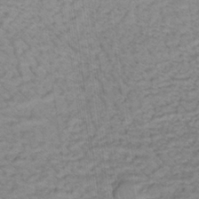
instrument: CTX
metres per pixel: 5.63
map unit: lHb
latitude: -33.1431
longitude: 67.4265
